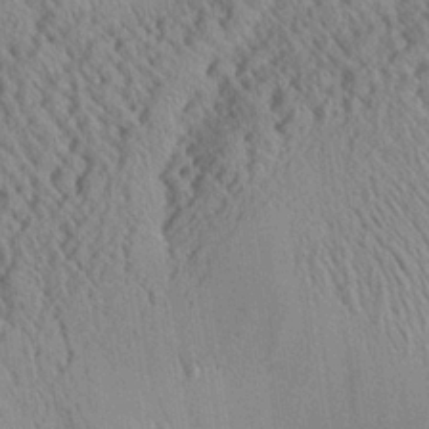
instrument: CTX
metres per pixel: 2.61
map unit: Aa
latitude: 25.2725
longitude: -134.4412
